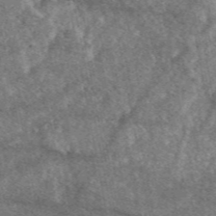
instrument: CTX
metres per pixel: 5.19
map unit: eAb
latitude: 47.6316
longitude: 118.5196
